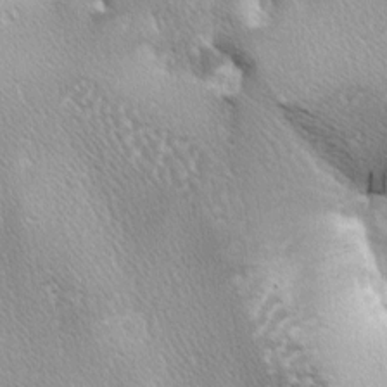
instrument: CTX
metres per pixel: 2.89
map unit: lAa
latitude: -4.2739
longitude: -125.8583
